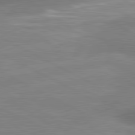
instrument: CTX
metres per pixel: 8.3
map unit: lApd
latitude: 81.3482
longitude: -176.1389
